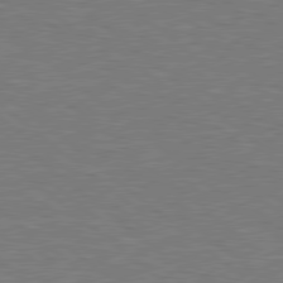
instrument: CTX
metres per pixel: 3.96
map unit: Hpe
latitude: 78.7813
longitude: -152.9892
